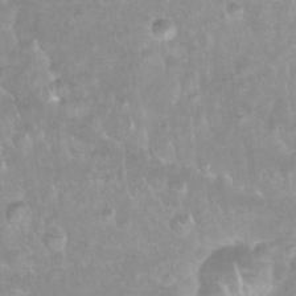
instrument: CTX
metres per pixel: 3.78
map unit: Nhu
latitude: 27.0081
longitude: -63.4049
